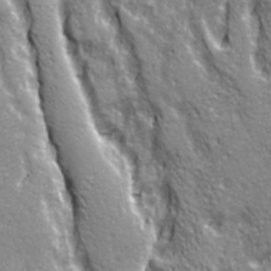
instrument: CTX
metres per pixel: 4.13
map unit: Ave
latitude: 21.1403
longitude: -135.2348
